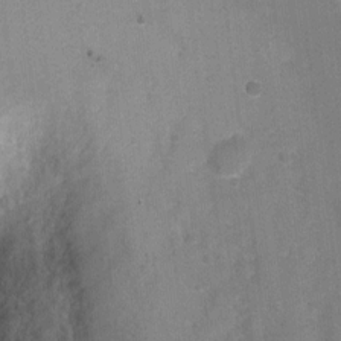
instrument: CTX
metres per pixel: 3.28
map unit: Ht
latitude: -5.4265
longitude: -36.0822
